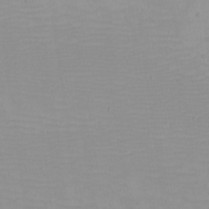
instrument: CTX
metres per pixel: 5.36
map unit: eHh
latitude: -4.9919
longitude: -83.1025
